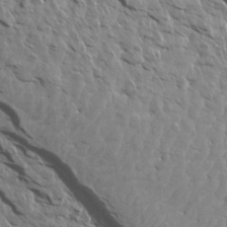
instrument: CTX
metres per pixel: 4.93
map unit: Aa
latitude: 14.8002
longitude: -141.8583
